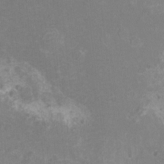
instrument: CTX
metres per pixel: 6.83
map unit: eHh
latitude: -6.8975
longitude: -77.5560
